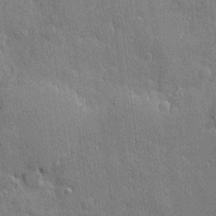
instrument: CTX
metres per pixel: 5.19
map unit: eHh
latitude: 4.3467
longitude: -75.2726
